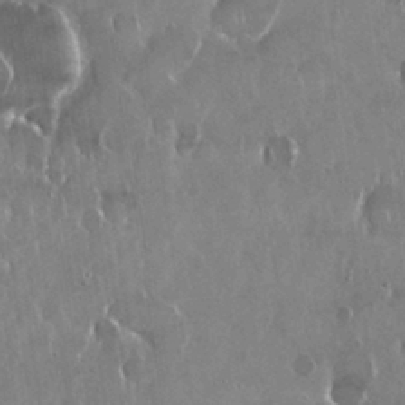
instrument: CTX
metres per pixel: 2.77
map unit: Nhu
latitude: 29.1403
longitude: -62.5735
